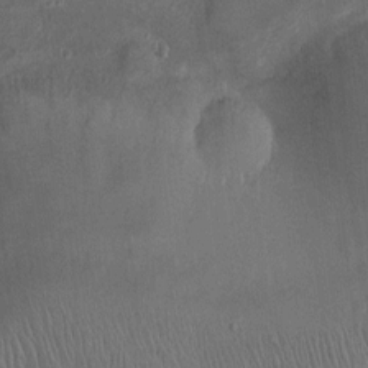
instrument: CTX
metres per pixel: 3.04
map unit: Ht
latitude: 1.8961
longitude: -19.5560
